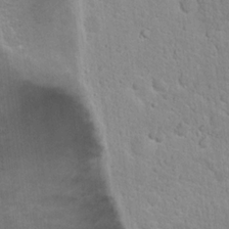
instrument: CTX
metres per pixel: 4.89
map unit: Hto
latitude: 17.4426
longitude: -37.0459
